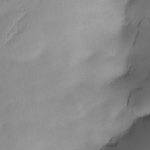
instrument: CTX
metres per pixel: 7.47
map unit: Nve
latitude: -22.5763
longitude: -138.1578
